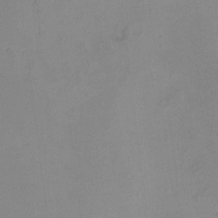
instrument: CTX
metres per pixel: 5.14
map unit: HNhu
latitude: 5.3671
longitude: 9.2943
